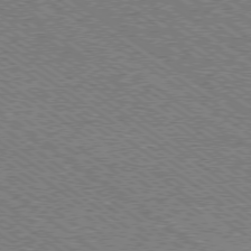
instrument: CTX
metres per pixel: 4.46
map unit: Hpe
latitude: -78.7274
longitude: -23.5182
